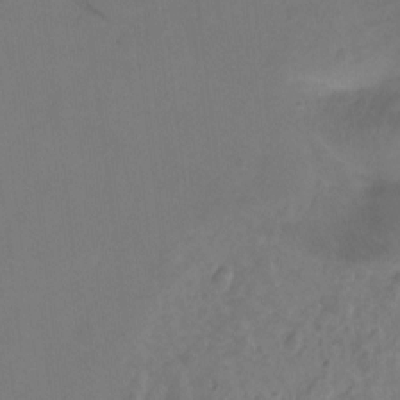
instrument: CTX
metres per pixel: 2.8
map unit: Hto
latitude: -12.2362
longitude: -39.9528
